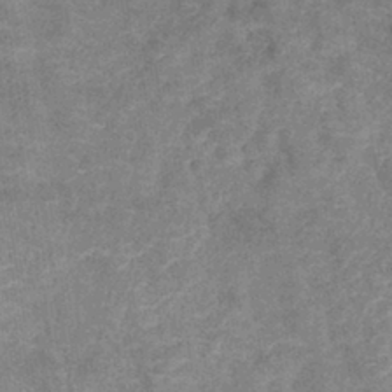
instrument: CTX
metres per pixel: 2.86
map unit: lHb
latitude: -40.1983
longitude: 75.9745
